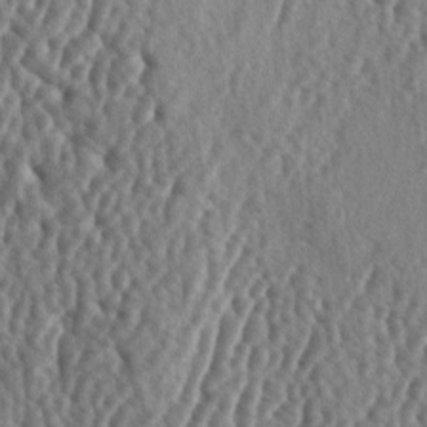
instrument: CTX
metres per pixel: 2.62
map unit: lAa
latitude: -6.0661
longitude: -125.1781
